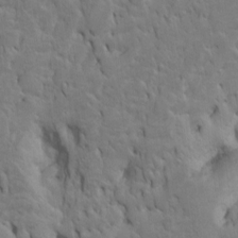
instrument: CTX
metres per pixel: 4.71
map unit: Htu
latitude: -6.4818
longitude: 144.7085
